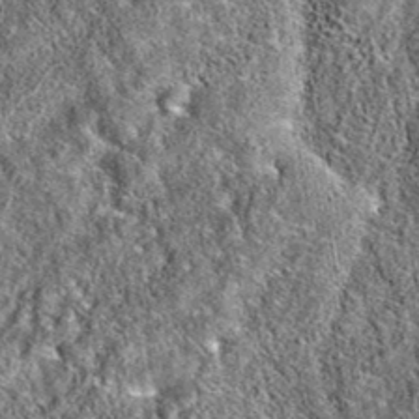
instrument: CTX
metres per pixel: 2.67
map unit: eAb
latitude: 36.9513
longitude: 110.2362
